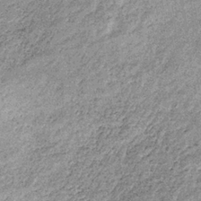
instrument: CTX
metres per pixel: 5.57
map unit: lHb
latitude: -36.3495
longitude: 65.2943
